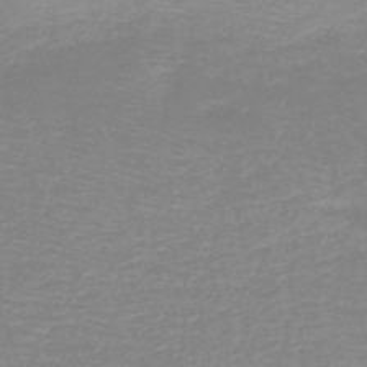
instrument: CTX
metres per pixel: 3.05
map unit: HNb
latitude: -45.5021
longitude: -45.2726
